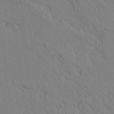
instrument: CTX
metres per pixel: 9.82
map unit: Aa
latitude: 25.7260
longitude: -148.3656
